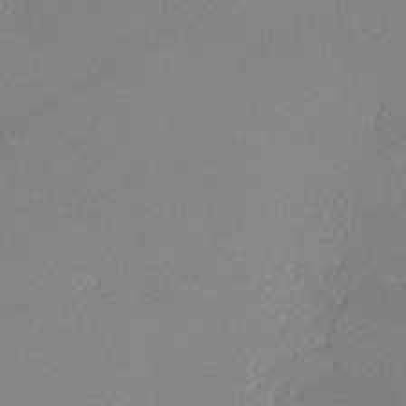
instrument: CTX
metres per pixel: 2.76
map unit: lHvf
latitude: -12.2551
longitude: -102.6301
